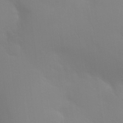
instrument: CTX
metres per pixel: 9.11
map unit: Nhu
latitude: 26.1389
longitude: -56.9324
